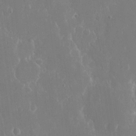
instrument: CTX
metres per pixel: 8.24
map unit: eHh
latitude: 14.4790
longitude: -71.7261
